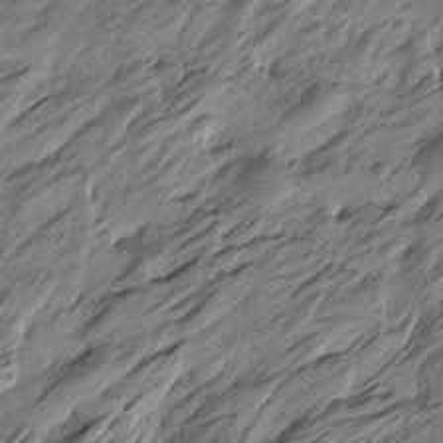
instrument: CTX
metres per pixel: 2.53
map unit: Htu
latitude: -5.5399
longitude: -178.4790
